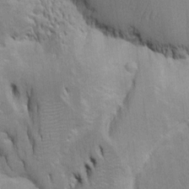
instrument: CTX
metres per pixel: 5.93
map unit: Htu
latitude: -4.7085
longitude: 151.1431
